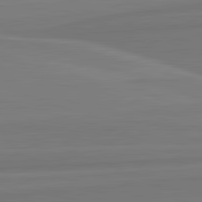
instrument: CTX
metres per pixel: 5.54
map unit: lApd
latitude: 82.5167
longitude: 168.8974
